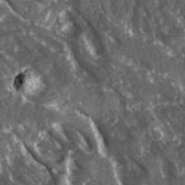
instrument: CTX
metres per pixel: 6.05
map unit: Ave
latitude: 15.4238
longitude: -131.8773
